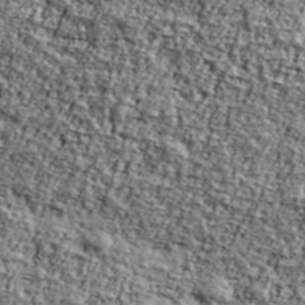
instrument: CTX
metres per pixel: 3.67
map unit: Ave
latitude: 42.6868
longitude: -110.9892
